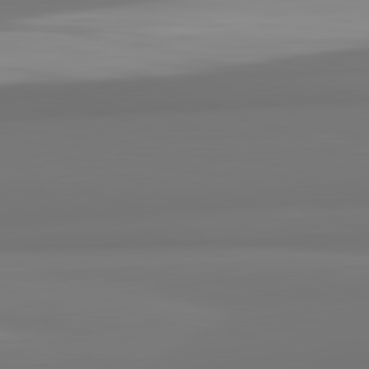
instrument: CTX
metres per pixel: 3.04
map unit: lApd
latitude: 82.2522
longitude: 175.3509
